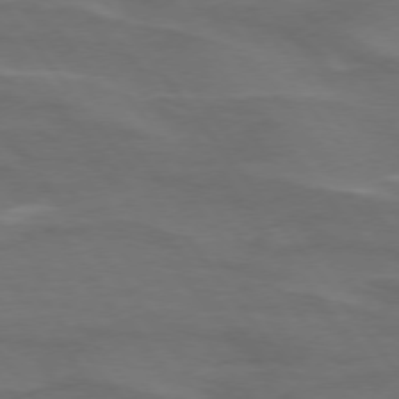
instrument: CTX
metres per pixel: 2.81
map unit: lApd
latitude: 74.7246
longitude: -62.8191
